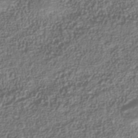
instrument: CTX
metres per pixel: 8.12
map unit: Nhu
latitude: -39.6722
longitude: -84.9703
